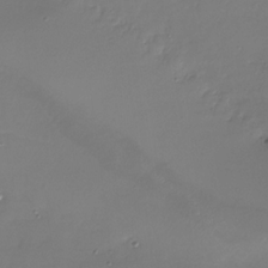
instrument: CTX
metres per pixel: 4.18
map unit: Nhu
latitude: -27.8044
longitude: -58.5924
